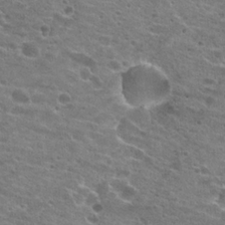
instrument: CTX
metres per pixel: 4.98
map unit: Hto
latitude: 21.8206
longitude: -42.2334
